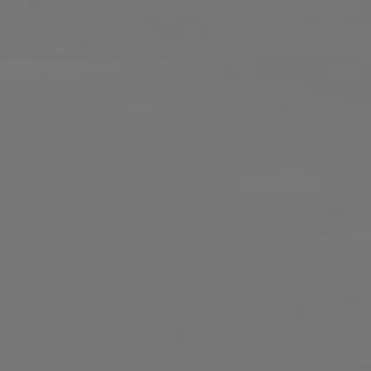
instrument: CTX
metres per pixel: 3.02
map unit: lApd
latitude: 81.4615
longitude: -152.9514
